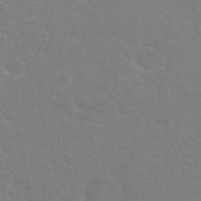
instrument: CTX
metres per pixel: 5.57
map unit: Nhu
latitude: 27.6505
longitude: -52.1956
